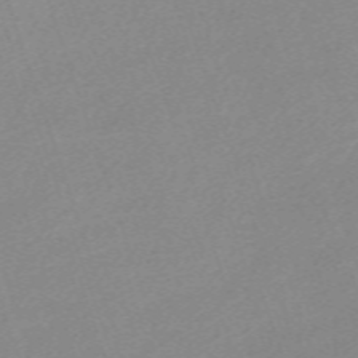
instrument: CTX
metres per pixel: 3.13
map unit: eHh
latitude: -64.1039
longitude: 50.6140
